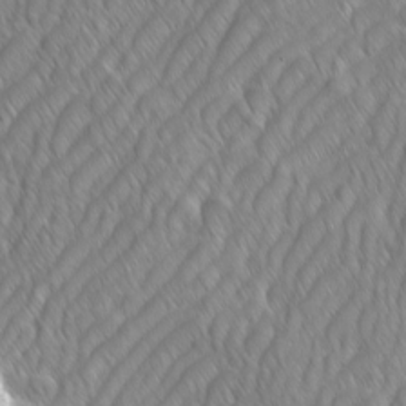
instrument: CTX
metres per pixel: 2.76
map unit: Ave
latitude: -1.3888
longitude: -113.4993
